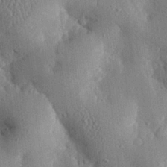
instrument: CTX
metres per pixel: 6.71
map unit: eHh
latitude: 29.1592
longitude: -80.3467
